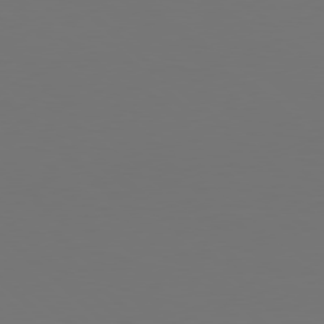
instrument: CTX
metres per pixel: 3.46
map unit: Hpe
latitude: 78.0822
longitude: -171.6883
